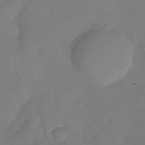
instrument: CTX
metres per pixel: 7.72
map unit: Nhu
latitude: -28.6707
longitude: -59.4993
